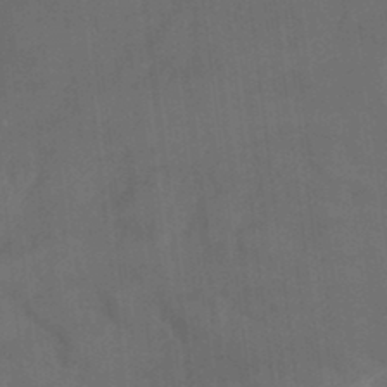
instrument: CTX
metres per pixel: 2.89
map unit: Nhe
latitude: -35.8233
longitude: -178.4790
